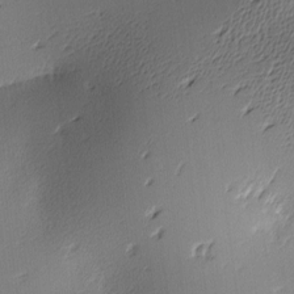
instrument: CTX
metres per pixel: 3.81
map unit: lAa
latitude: -10.7652
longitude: -124.8380
